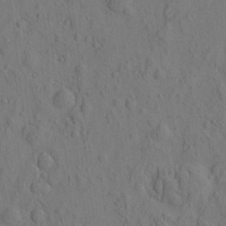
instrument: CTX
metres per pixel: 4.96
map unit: eHh
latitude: -2.7085
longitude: 18.3873
